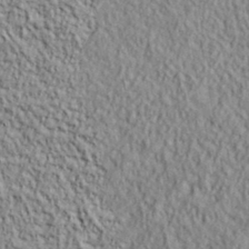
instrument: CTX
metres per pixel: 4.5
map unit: lHvf
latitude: 39.1781
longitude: -90.3089
